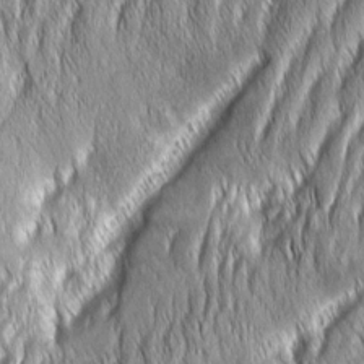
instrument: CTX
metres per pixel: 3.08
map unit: Aa
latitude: 7.8016
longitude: -131.0648
